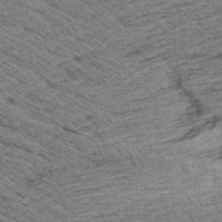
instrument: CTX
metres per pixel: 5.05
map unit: Aa
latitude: 8.1767
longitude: -138.8191
